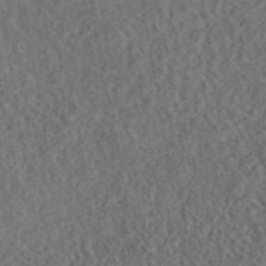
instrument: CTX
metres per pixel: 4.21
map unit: eAb
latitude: 43.8961
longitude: 114.8408
